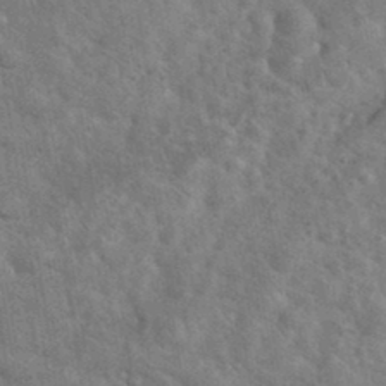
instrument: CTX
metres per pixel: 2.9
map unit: eHh
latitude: 36.9514
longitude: -65.7072
